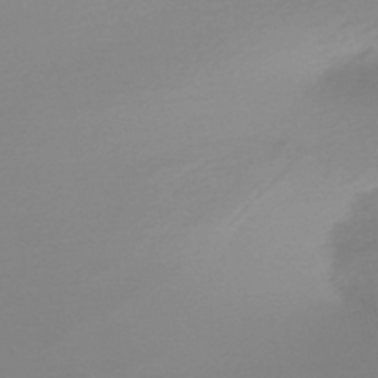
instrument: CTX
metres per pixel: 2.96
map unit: lHb
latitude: -48.4818
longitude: 65.1620
